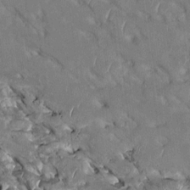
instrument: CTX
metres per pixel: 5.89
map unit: Htu
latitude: 1.8016
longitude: 145.0109
